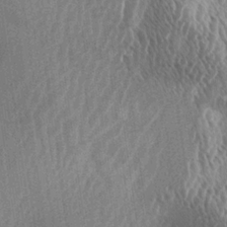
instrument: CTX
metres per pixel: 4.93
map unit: lAa
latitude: -5.3509
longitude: -128.9514
